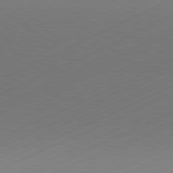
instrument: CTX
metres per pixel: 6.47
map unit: Hpe
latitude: -81.5021
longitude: 12.7841
